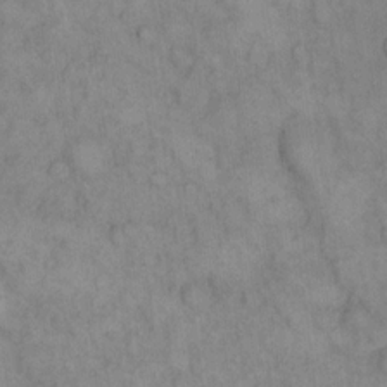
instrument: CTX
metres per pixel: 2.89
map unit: eHh
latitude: 15.2348
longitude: -66.5545
